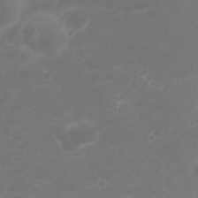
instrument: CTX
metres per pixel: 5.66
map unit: Nhu
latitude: 23.3671
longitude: -61.4426
